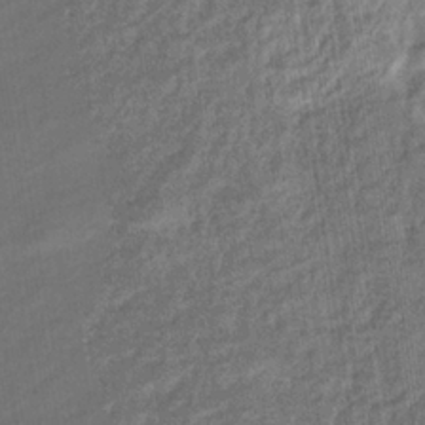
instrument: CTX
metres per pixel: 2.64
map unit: eHb
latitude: -36.5195
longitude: 79.4832
